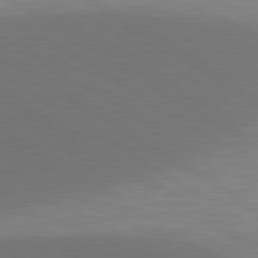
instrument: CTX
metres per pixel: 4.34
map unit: lApd
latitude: 81.0458
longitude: 160.8408
